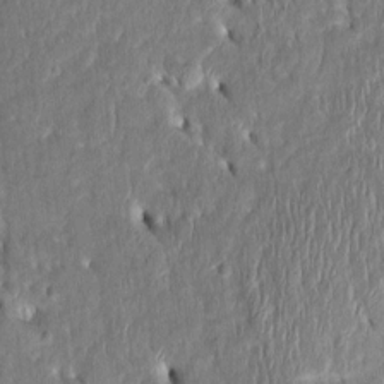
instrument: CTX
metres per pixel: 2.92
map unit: Htu
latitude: -3.3698
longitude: 151.2753
